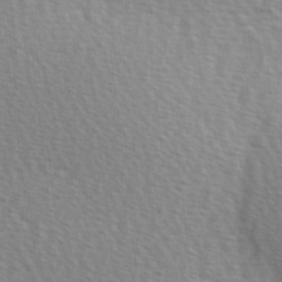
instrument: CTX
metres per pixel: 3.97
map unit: Hve
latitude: 2.4412
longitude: -121.4994
